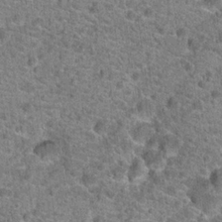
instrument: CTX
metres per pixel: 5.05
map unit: Hto
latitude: 19.7449
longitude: -42.5924
